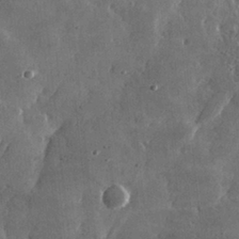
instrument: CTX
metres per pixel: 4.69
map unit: lHvf
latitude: 31.8206
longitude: -91.9906
